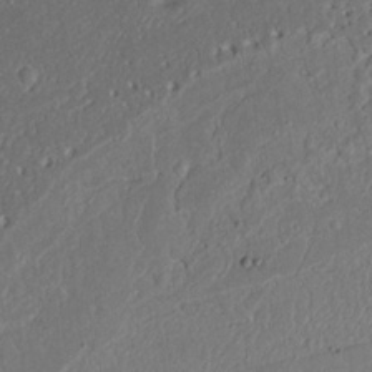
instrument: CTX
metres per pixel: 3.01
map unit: Nhu
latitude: 20.9892
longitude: -72.4790
